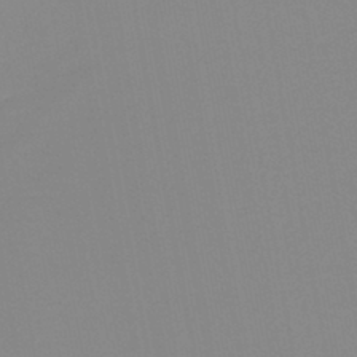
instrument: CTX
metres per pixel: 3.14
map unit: lHb
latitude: -44.4629
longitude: 56.3495
